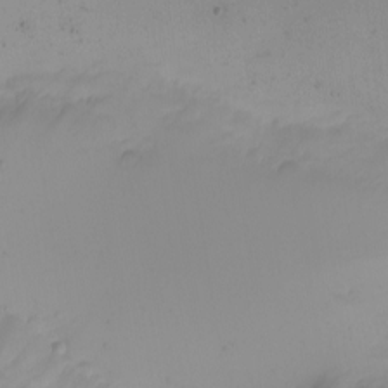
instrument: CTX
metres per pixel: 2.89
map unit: eHh
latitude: -5.3887
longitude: -85.9528
